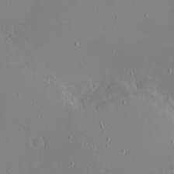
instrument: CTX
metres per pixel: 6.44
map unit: eHh
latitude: -6.1983
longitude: -80.7624
